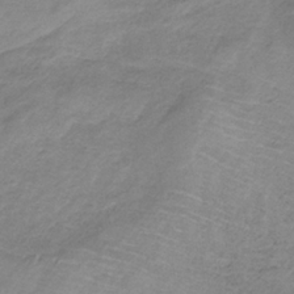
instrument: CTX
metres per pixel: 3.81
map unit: HNb
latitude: -33.4644
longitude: 57.6722
